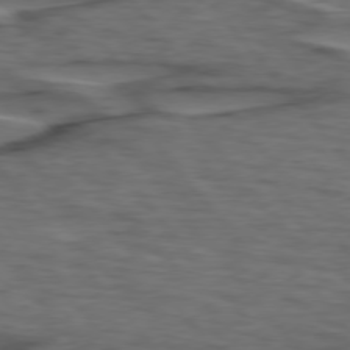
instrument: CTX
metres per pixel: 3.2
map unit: lApd
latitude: 75.8961
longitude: -71.1214
